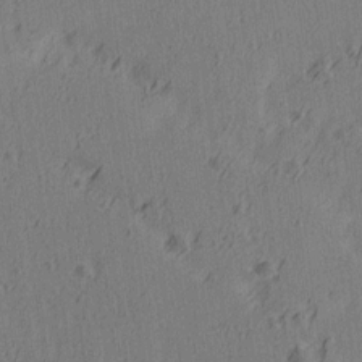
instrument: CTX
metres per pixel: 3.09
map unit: Ave
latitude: 14.1767
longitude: -106.3278
